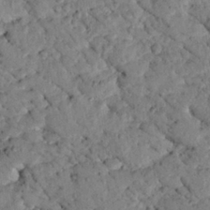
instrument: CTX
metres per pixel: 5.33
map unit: lHvf
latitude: 14.6680
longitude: 178.9352
